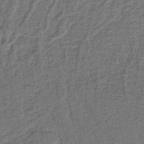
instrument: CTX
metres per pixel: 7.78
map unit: lHb
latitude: -40.9164
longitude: 62.7463
